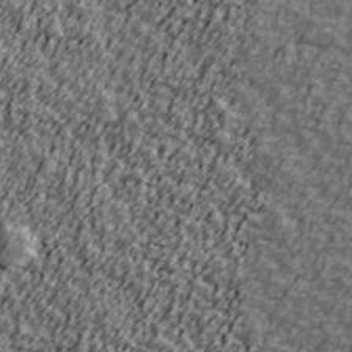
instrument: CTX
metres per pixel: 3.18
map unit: Ave
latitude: 41.6882
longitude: -113.2726
